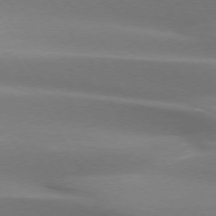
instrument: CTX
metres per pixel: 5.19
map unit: lApd
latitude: 73.6316
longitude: -49.5560
